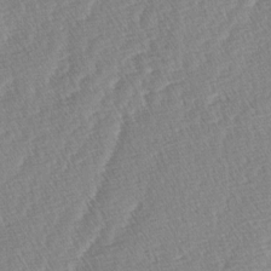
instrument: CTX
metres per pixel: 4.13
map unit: lAa
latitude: -4.0094
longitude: -130.2334
